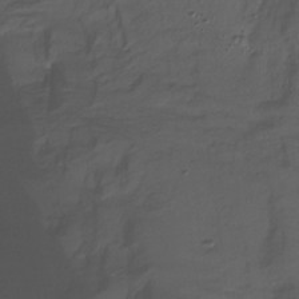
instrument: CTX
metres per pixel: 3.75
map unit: HNhu
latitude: -26.9163
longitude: 74.8597
